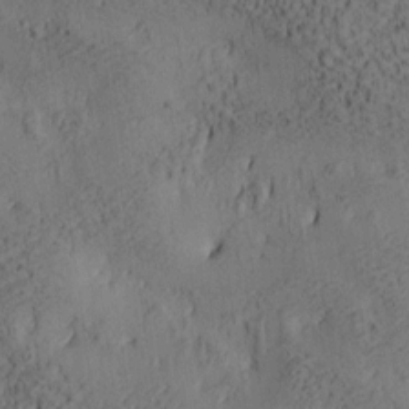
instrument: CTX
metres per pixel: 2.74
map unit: lAa
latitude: 7.0458
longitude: -114.9702
